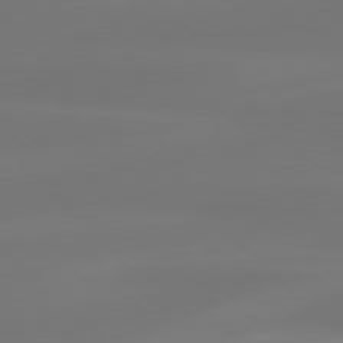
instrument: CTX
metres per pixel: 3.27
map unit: Hpe
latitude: 78.0822
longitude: -130.1389
